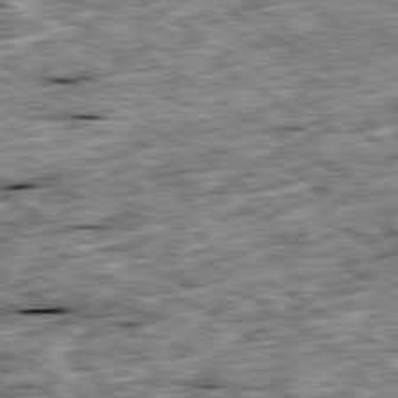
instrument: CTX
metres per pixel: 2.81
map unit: Ap
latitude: -80.1984
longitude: -90.5735
